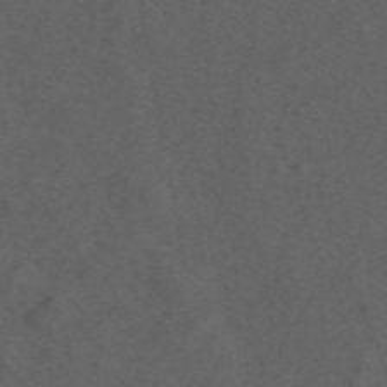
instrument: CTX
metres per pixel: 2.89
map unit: ANa
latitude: 44.2522
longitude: 27.1053
